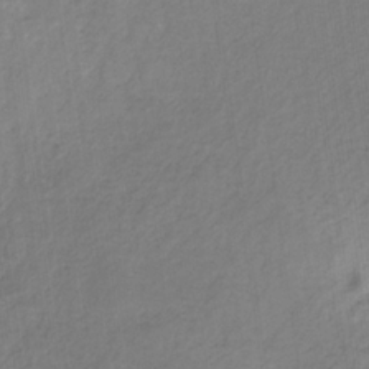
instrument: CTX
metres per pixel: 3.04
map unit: eHb
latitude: -30.6896
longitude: 67.2187
